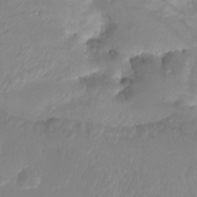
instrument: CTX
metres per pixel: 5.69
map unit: Aa
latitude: -12.9920
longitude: -68.2712
